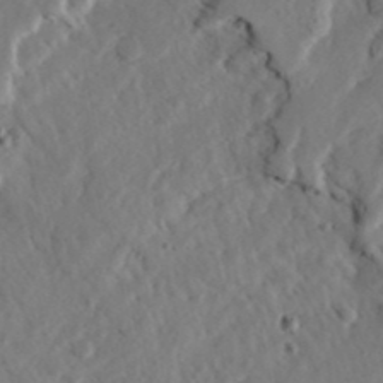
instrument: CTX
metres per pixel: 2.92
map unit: Ave
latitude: 23.0647
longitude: -131.2348
